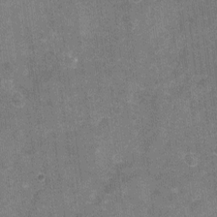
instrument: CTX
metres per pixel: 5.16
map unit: Nhu
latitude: -16.8219
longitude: -56.0633
